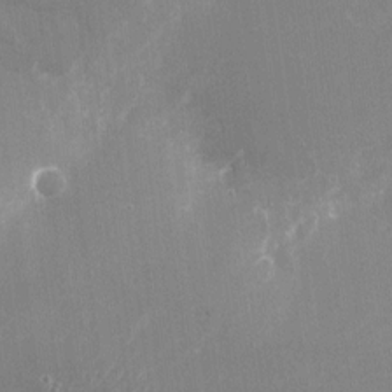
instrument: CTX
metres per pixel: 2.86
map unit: Nhu
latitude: -24.1606
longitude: -72.1578
